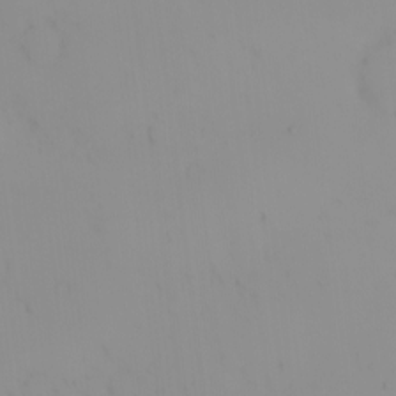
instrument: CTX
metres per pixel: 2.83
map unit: eHh
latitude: -1.0487
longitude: 20.0283
